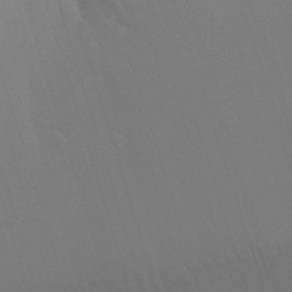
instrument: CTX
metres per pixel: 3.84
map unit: Nhu
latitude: 21.9339
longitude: -73.1593
